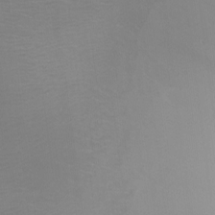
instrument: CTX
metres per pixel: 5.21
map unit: Nhu
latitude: -7.6910
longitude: -92.0822
